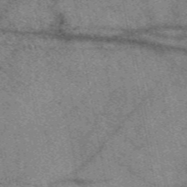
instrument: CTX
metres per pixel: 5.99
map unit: eAb
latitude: 50.1388
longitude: 115.2376
